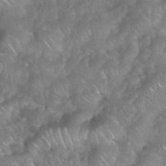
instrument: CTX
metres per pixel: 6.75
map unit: eHh
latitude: 38.9891
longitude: -58.8002
